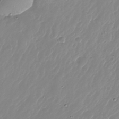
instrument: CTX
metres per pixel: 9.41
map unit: Nhu
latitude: -26.9163
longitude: -60.1389
